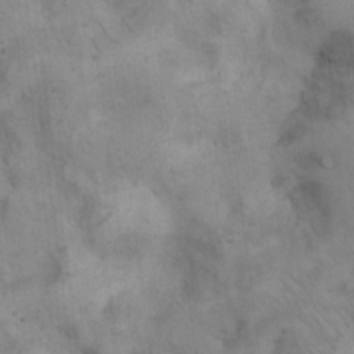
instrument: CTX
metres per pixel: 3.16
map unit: Hto
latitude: 13.3104
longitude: -56.0444
